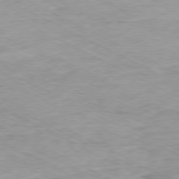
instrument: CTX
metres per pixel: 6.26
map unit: Ap
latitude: -80.2740
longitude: -75.7450
